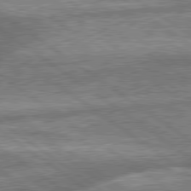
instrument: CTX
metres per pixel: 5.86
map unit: lApd
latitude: 79.8584
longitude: -170.7246
